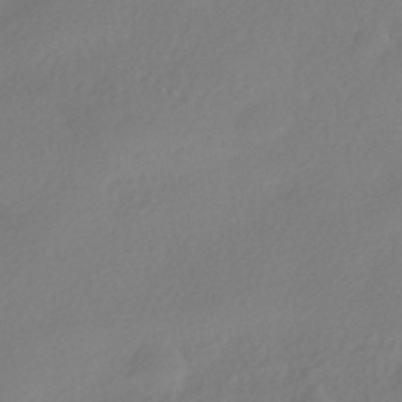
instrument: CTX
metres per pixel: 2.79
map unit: HNhu
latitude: -40.8219
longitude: 93.3132
